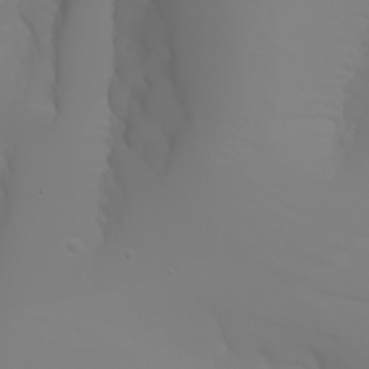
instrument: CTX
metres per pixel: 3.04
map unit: Aa
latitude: -6.5573
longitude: -85.4049
